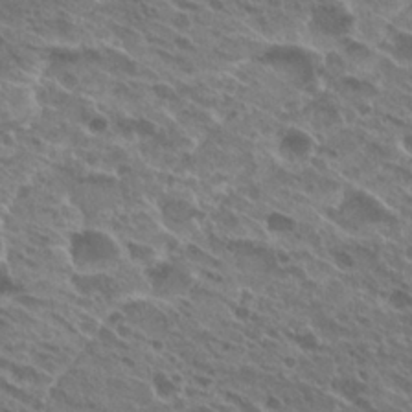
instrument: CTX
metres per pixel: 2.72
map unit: Hto
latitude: 25.4426
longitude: -40.2711
